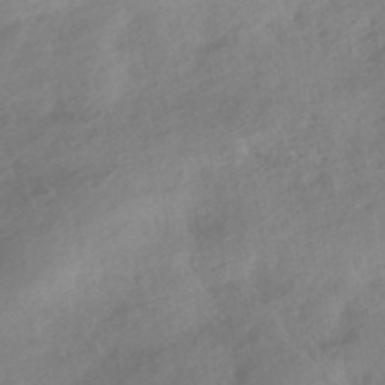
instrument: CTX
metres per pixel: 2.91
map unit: HNhu
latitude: -41.2376
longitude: 92.7463
